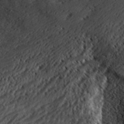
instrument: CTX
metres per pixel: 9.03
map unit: eHh
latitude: 35.4993
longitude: -138.0444
